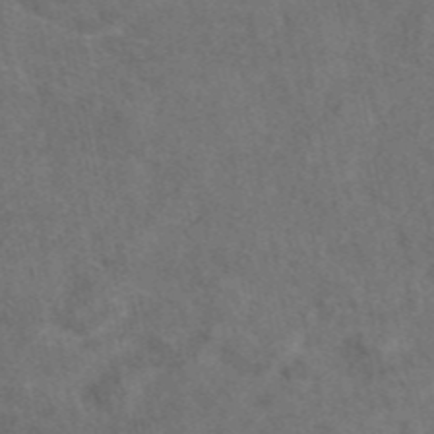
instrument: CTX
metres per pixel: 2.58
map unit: eAb
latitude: 47.3671
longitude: 109.5399
